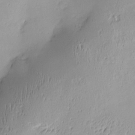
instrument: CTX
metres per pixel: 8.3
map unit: Nve
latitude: -8.5952
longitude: 174.7274
